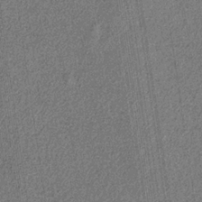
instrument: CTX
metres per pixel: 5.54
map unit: HNb
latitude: -32.2173
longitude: 58.1416
